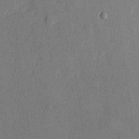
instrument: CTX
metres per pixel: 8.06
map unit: lHvf
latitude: 22.1767
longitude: 145.3321
